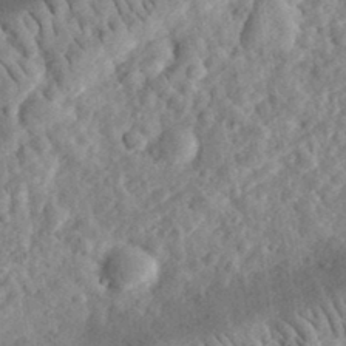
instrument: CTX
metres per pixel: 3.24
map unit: eHh
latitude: 34.6868
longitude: -78.6302
